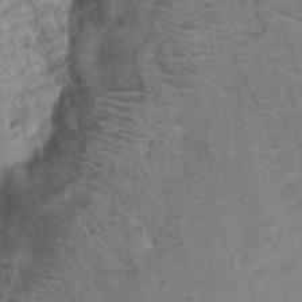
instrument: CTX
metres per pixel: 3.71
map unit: Nhu
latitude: 4.7246
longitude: -17.9339
